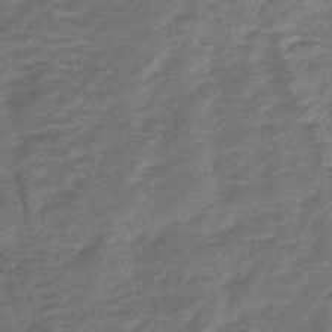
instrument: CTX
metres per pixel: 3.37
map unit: lHb
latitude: -42.6707
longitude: 80.5574
